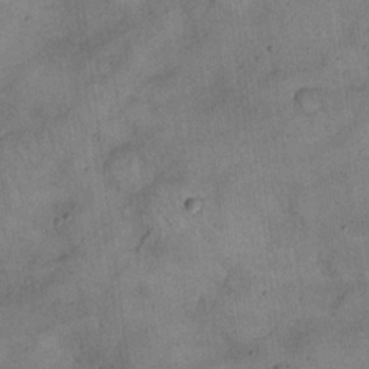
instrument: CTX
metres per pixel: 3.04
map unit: eHh
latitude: 20.6302
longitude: -59.9528
